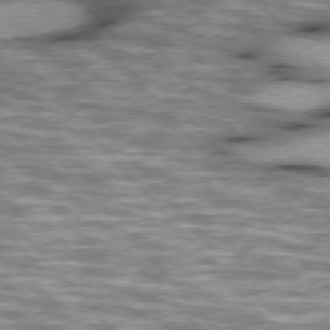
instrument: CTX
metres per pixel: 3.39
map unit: lApd
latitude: 76.1955
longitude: -49.7450
